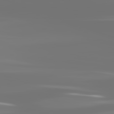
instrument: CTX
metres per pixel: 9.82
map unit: lApd
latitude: 82.9891
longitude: -131.6505
